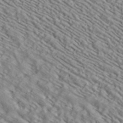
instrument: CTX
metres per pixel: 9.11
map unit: ANa
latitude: 40.0255
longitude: 30.6518
